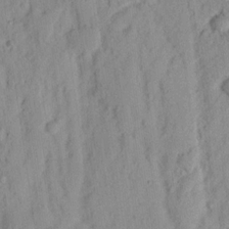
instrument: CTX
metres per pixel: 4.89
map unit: Nhu
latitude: 15.9528
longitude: -73.6505
